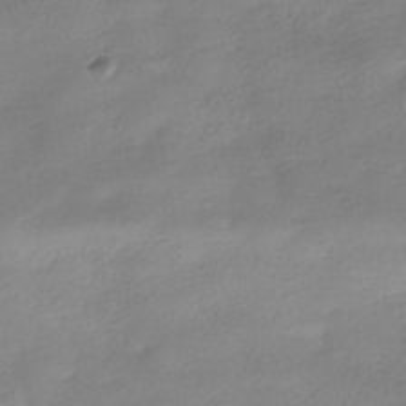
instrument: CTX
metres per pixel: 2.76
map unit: HNhu
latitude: -40.3684
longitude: 97.0487
